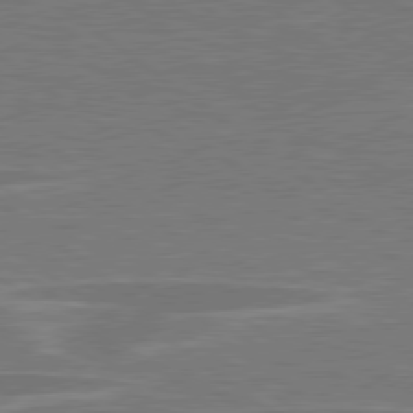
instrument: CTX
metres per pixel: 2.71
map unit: lApd
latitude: 79.2915
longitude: -91.9717
